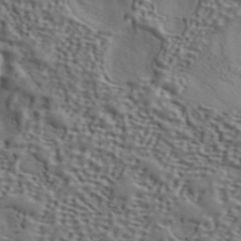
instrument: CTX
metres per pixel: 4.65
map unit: ANa
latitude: 43.6883
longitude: 48.3307
